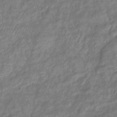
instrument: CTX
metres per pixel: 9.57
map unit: eHb
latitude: -39.1620
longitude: 78.5762
